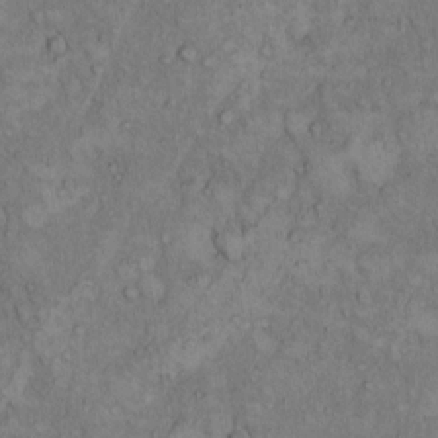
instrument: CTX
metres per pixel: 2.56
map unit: Hto
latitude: 8.5357
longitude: -59.5371
